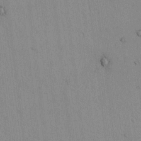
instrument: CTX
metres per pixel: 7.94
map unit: lAvf
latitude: 7.4426
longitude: 169.0864
